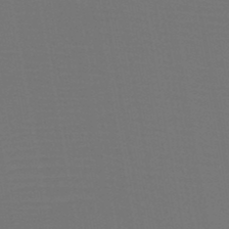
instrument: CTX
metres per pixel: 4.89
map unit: HNb
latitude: -47.4832
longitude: -42.8380
